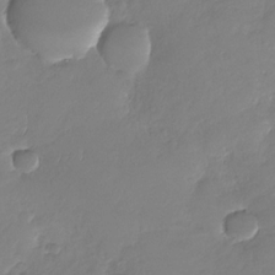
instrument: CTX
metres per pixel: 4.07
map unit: Nhu
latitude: -29.2565
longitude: -61.0836
